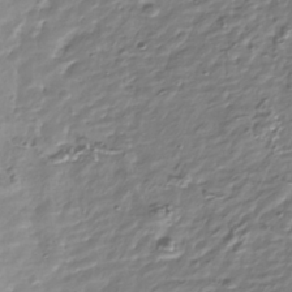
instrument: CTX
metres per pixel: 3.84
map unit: Nhu
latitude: -40.0661
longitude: -82.7624
